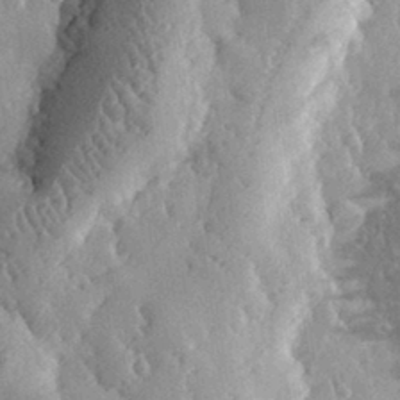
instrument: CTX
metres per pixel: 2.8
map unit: eHh
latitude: 31.8962
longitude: -80.4223
